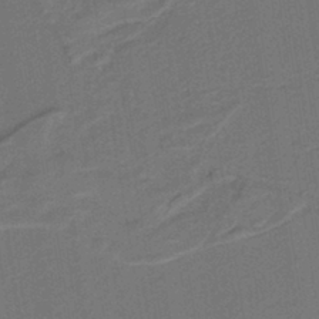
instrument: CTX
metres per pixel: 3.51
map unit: lHb
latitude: -39.6911
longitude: 55.0109
